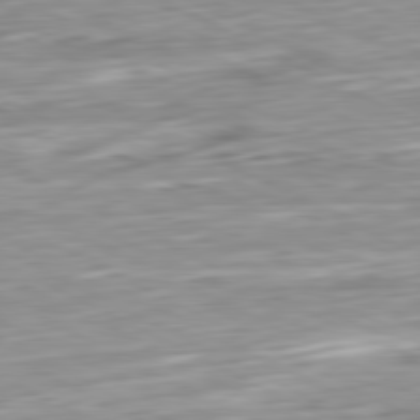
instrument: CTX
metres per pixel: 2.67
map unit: Ap
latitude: -81.0676
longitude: -70.2522
